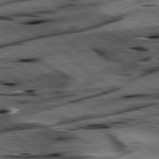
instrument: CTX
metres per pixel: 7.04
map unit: lApd
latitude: 79.6505
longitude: -47.8773
